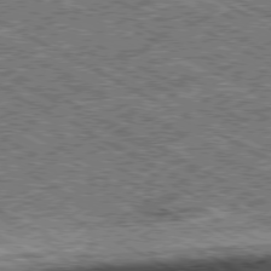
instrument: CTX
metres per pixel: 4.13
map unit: Ap
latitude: -80.2173
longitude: -78.4412
